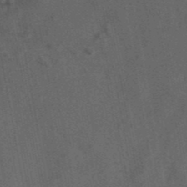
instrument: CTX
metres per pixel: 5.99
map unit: eAb
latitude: 43.5560
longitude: 106.5385
